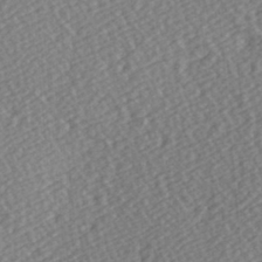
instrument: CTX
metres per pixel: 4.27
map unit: Hve
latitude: 3.3104
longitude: -123.8205
